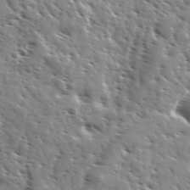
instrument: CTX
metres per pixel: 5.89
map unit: Ave
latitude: 37.0648
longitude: -110.6680
